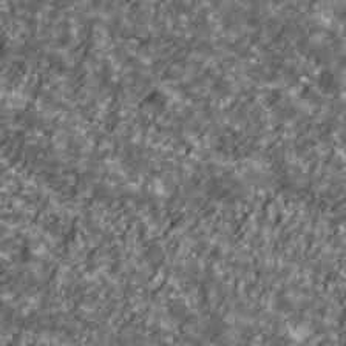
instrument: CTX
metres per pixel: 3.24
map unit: Ave
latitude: 41.4237
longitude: -114.0444
